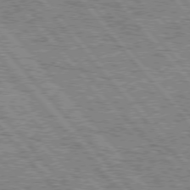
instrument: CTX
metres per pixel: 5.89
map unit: Hpe
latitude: 75.6694
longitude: -126.1011
